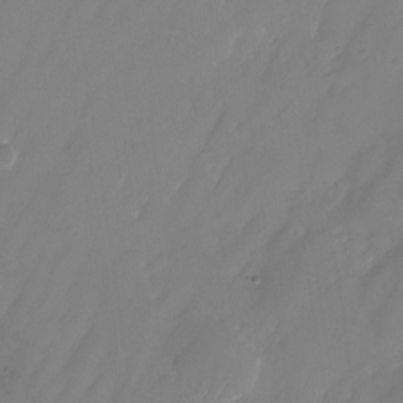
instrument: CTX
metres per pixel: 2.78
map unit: Nhu
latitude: -25.0108
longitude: -71.4237
